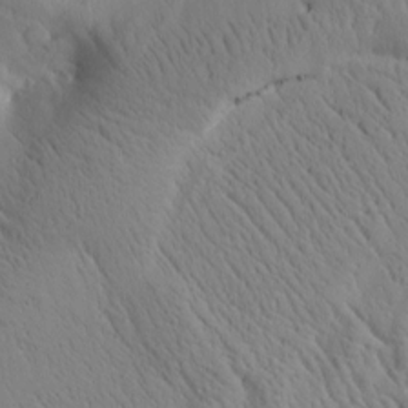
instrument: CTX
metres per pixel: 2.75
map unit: Htu
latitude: 0.7624
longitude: 175.0486
